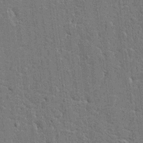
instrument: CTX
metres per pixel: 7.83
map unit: HNhu
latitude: 6.7246
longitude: -5.4993
